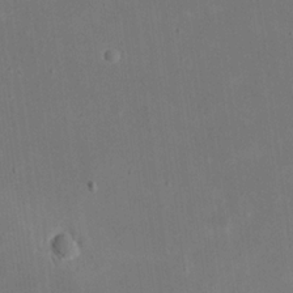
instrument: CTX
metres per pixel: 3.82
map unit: eHh
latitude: 20.6680
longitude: -70.8569
